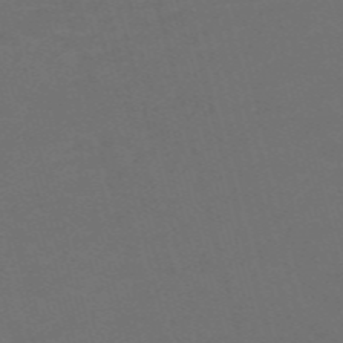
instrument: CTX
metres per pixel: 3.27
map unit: Nve
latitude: -59.2564
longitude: 58.1794
